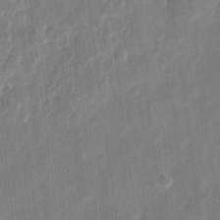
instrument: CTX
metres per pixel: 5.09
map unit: eHh
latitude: 10.8569
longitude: -70.6490
